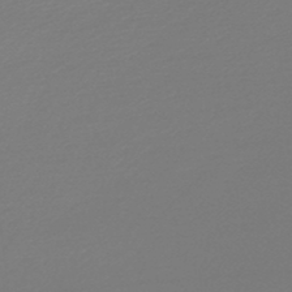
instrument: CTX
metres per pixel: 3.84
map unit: lHb
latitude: -46.0850
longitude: 65.5966
